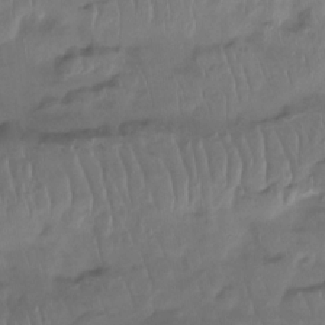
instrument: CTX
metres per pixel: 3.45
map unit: Htu
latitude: -15.0487
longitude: -45.6694
